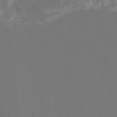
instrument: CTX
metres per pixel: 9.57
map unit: Nhu
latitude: -7.2754
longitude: -83.0836
